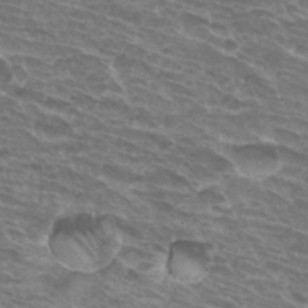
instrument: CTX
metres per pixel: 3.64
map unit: Hto
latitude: 32.4034
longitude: -41.5182
